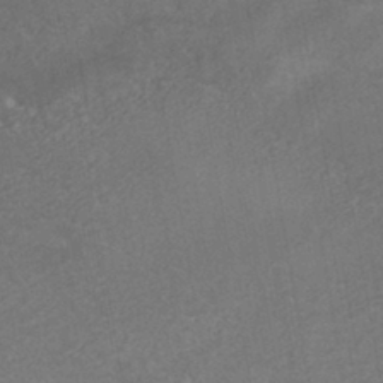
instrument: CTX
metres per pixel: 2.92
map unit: HNhu
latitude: -42.5573
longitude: 102.8597
